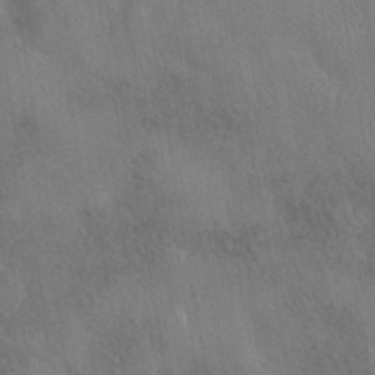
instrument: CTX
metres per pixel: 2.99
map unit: HNhu
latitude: -40.8975
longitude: 98.6329
